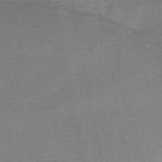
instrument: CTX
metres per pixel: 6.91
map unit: eHb
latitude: -45.3132
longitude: 87.9178
